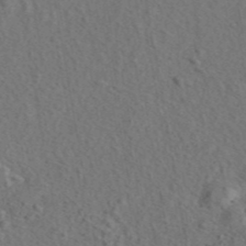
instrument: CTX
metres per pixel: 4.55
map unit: eAb
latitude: 43.5182
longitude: 114.6896
